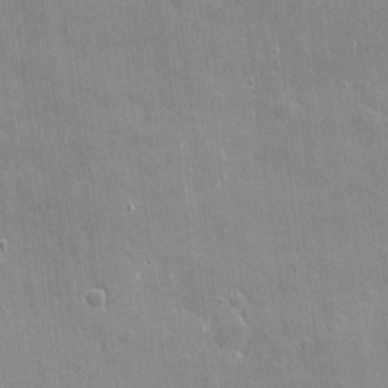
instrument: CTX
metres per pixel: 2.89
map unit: eHh
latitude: 4.0444
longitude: -70.4979
